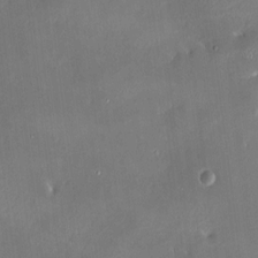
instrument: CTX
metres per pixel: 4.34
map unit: HNhu
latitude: 6.8191
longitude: 4.8030
